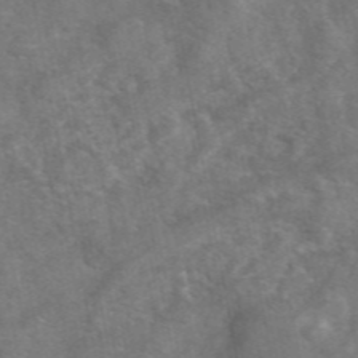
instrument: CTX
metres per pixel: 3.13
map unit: eAb
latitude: 46.8569
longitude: 127.6721
